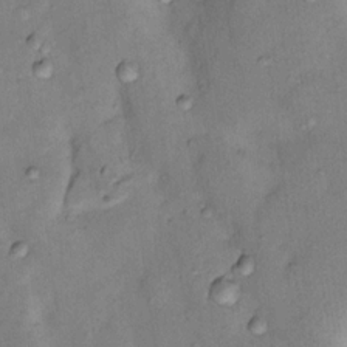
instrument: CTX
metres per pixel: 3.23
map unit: Nhu
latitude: 12.1767
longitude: -28.9702
